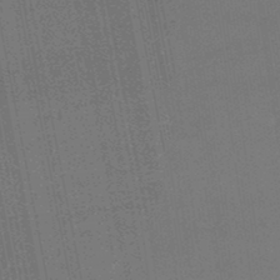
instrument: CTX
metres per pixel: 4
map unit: lHb
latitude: -47.6910
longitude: 67.1242
